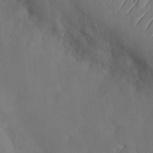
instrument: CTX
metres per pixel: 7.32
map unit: Hve
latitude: 19.7260
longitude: 151.3510
